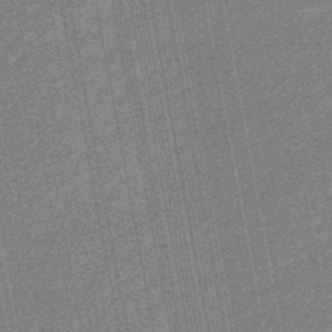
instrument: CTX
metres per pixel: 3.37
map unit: eHb
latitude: -45.0298
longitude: 89.0297
